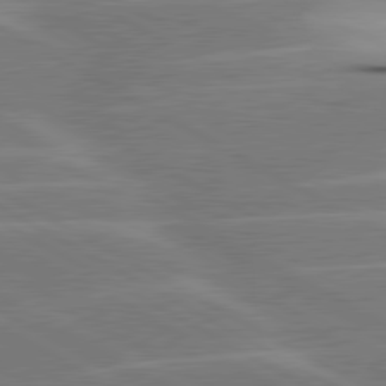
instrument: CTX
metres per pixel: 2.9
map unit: lApd
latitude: 80.5168
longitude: -123.7827
